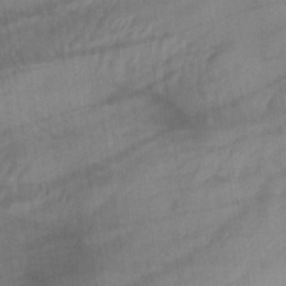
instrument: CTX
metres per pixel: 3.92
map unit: lHb
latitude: -33.8612
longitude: 71.8234
